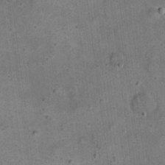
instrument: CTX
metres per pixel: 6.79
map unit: eHh
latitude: 20.1956
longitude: -60.8947
